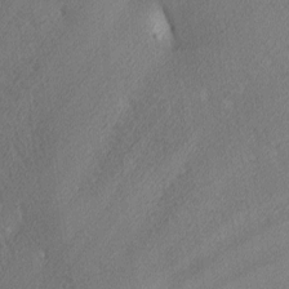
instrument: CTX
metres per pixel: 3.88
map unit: lAa
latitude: 3.2537
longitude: -116.2523
